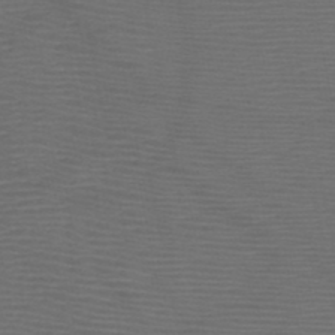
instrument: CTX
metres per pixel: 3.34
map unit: HNb
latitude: -48.8408
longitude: -44.5546
